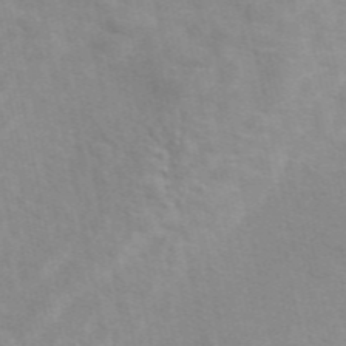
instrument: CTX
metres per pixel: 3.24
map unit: eAb
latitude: 48.9892
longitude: 119.4454
